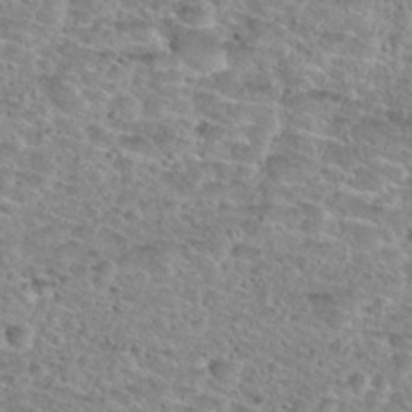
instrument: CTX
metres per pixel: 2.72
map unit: Nhu
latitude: 30.2145
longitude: -49.6127
